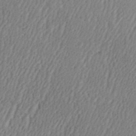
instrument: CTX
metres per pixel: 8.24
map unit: eHh
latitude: 33.6127
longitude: -132.5357
